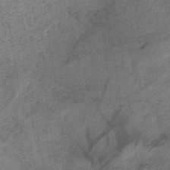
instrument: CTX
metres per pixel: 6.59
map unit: HNb
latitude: -32.5385
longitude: 62.5762
